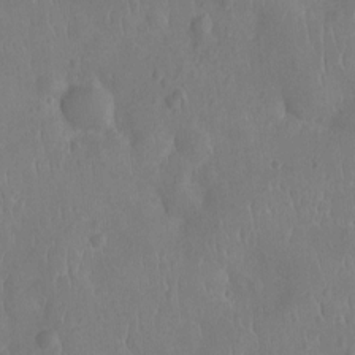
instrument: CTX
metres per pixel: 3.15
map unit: Ht
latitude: -9.6155
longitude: -21.5938
